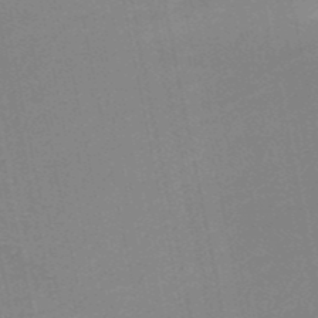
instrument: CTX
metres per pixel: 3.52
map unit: HNb
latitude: -50.8408
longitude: -42.6868
